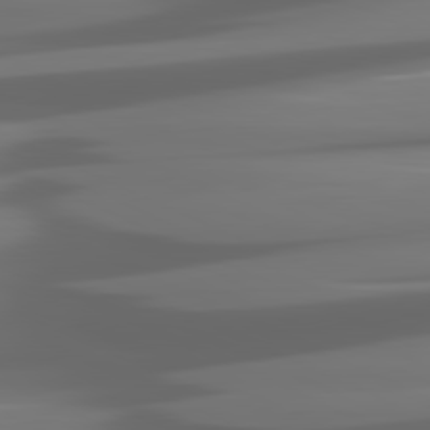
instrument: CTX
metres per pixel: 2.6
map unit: lApd
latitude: 81.2726
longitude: -141.3859
